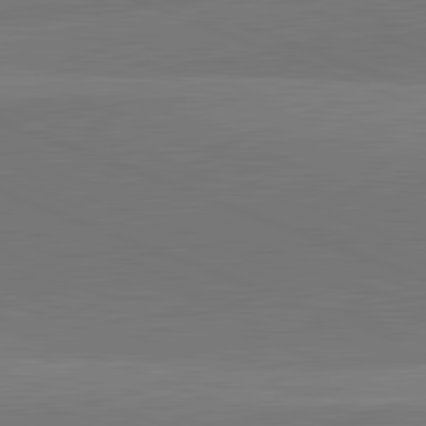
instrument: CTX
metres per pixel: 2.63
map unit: lApd
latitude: 82.1388
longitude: 137.3509
